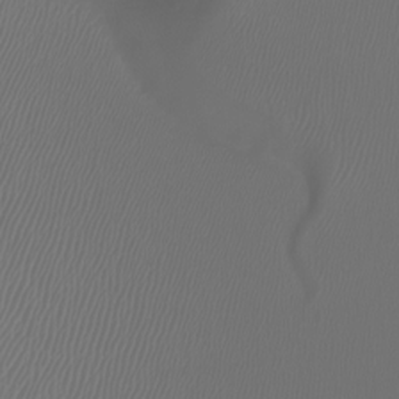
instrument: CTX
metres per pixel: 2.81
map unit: Htu
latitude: -6.5573
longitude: -73.0648
